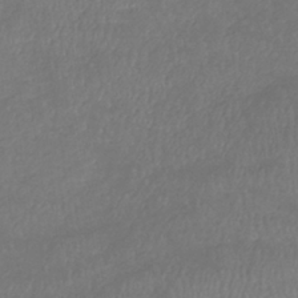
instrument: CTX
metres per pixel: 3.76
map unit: lHb
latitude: -38.4251
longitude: 73.6344
